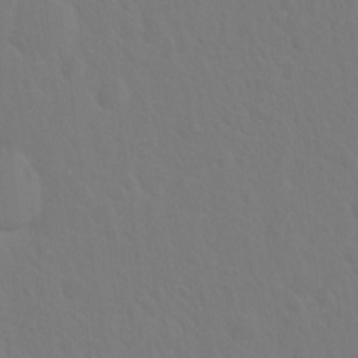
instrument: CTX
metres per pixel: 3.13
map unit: Hto
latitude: 18.8380
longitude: -39.8961
